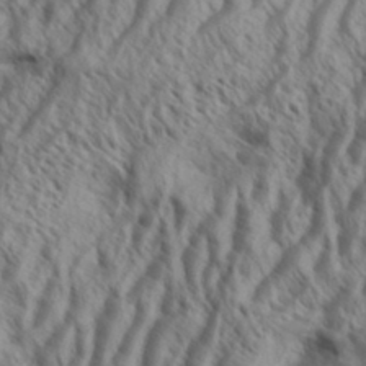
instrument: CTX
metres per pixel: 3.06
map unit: Aa
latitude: 34.1011
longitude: -138.6113
